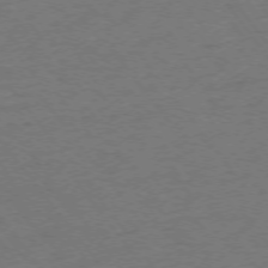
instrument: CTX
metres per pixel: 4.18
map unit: Ap
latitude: -75.4266
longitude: -82.2522
